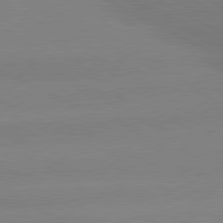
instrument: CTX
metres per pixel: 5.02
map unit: lApd
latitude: 80.8002
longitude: -150.8380
